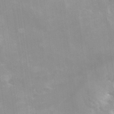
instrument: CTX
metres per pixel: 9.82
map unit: Nve
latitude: -25.3698
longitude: -108.5923
